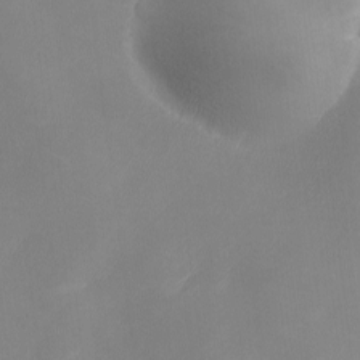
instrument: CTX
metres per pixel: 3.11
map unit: Ave
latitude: 0.1389
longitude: -114.2900
